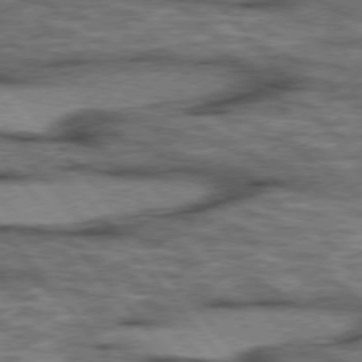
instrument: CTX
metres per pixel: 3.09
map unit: lApd
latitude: 75.6505
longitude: -49.0836
